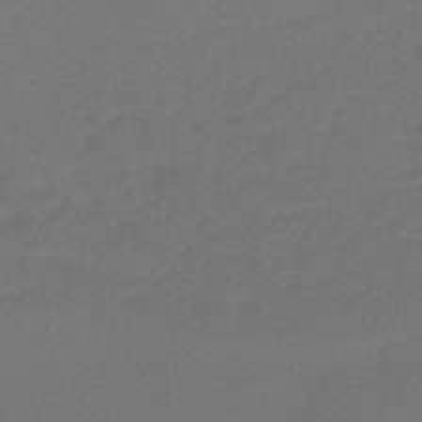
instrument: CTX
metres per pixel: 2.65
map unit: HNb
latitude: -47.2376
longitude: 55.2565
